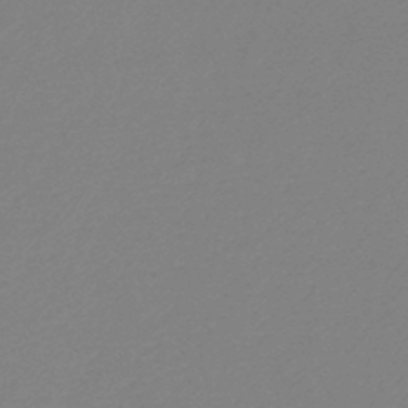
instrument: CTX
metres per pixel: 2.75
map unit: lHb
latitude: -45.8045
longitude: 69.1998
